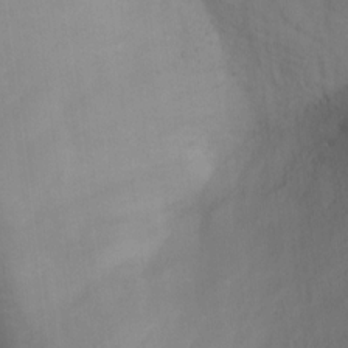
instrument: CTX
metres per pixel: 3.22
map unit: Ht
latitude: 13.5749
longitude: -41.6315
